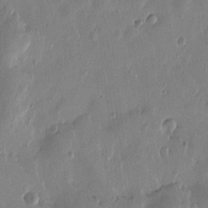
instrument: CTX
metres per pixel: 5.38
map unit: Htu
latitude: -1.9556
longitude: -177.6505
